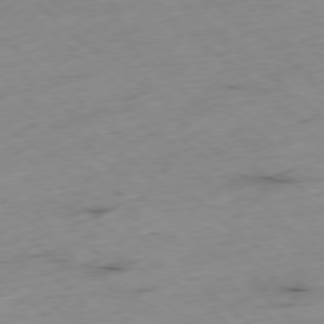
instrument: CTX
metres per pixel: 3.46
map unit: Ap
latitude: -78.2361
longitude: -60.1578
